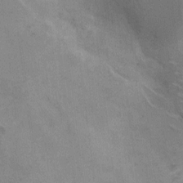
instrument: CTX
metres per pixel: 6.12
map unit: Hto
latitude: 7.0080
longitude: -62.6113
